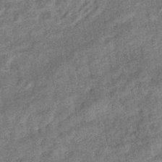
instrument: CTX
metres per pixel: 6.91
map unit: eHb
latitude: -39.7667
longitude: 79.2942
